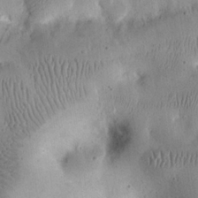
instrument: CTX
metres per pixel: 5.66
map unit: eHh
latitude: 24.1577
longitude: -66.5545
